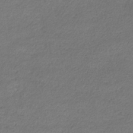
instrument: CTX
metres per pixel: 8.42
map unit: eHb
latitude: -32.2362
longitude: 68.2739
